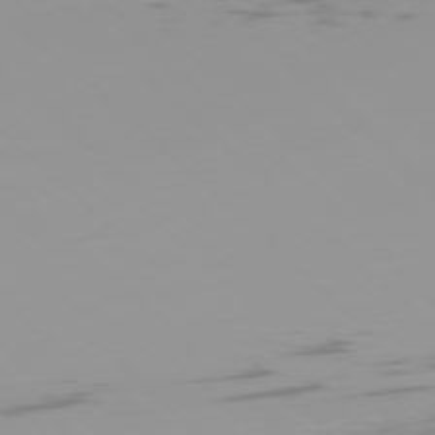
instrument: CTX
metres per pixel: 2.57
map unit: Ap
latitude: -76.8597
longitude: -74.7813
